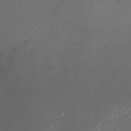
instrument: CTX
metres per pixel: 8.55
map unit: Nhu
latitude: -27.2564
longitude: -72.6113
